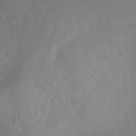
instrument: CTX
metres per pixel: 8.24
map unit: Ht
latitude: 0.4034
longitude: -44.9136
